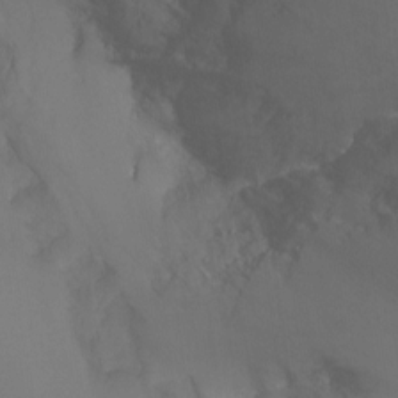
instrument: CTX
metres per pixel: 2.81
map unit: Nhu
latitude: -11.9367
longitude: -48.9703
